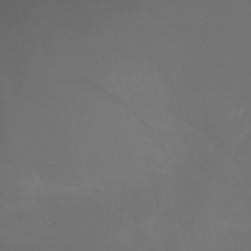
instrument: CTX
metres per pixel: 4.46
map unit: Nhu
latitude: 23.5560
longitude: -64.9703
